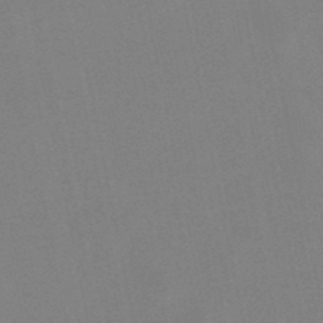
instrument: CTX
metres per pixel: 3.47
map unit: lHb
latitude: -49.0109
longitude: 71.3510
